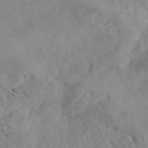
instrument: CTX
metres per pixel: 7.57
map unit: eAb
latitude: 41.1025
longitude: 103.3132
